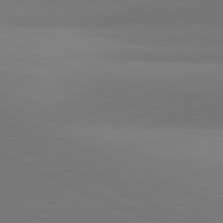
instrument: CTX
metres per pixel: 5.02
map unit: lApd
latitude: 81.7072
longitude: 144.8219
